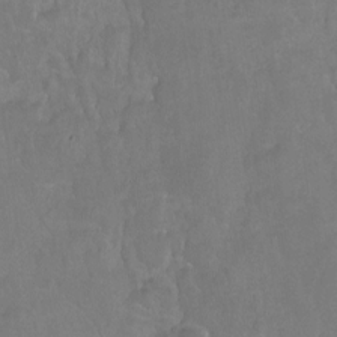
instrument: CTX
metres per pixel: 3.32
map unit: Hto
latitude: -7.1620
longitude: -44.6490
